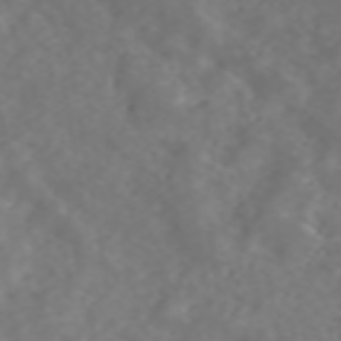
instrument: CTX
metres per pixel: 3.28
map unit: ANa
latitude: 45.0836
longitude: 22.2362
